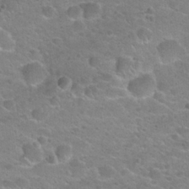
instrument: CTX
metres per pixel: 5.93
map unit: Hto
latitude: 22.4412
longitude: -49.9528
